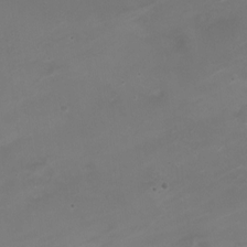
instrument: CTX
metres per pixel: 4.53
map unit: Nhe
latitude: -19.3888
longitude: 143.5966
